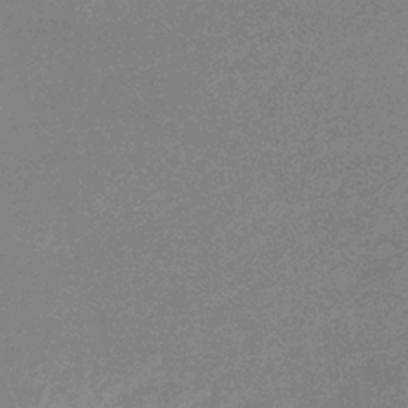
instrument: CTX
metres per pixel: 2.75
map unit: eHb
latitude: -36.7274
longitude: 76.7274
